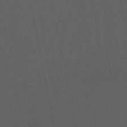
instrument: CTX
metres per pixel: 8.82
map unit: eHb
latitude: -50.5763
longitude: 72.5762
